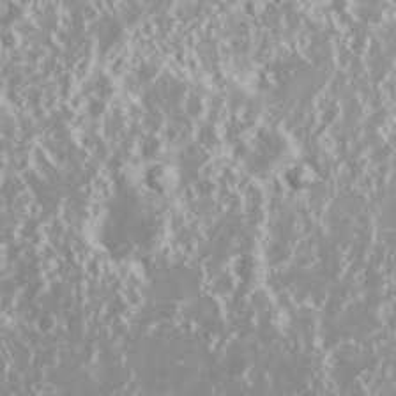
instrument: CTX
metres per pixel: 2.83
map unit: Nhu
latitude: 26.9136
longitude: -60.2900
